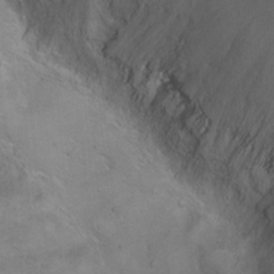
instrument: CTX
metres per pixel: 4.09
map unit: Ht
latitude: 0.1955
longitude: -45.6316
